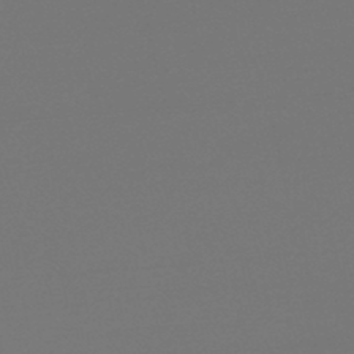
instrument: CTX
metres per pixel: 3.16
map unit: lHb
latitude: -46.8408
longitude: 64.5574
